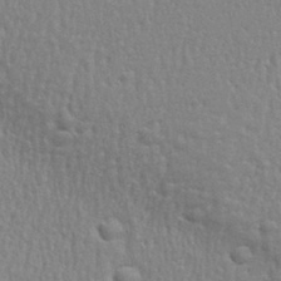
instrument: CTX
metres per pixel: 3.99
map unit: eHh
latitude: 33.5371
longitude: -132.4412
